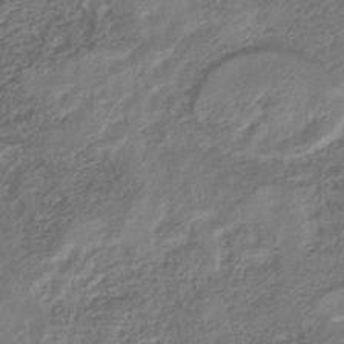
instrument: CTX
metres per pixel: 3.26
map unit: HNhu
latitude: -44.8597
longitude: 103.0298
